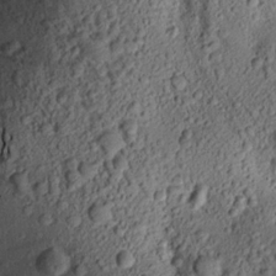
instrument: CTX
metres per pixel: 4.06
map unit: Aa
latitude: 16.2145
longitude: -146.9703
